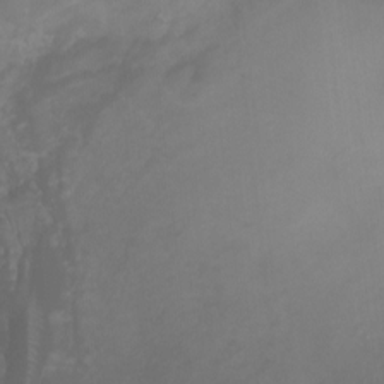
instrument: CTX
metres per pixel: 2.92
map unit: Ht
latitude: -1.2943
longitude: -20.6680
